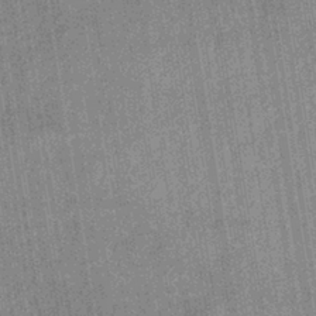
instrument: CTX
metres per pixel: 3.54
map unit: eHb
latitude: -38.5574
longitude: 80.9731
